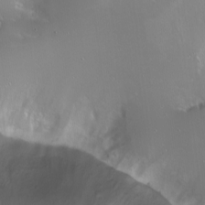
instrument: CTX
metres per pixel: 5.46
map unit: eHh
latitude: 1.6882
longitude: -54.2900
